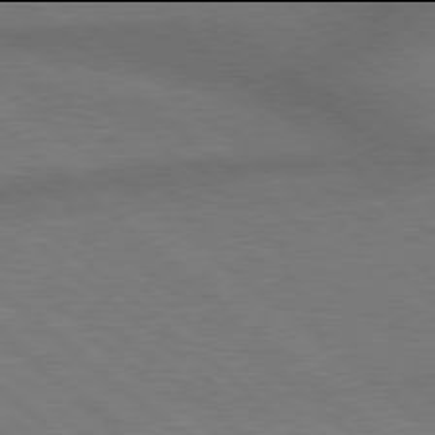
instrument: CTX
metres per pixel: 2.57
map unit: Hpe
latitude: 77.9906
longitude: -157.7638
